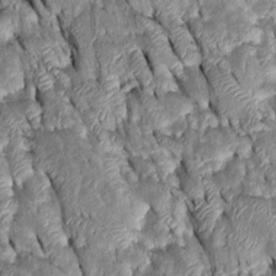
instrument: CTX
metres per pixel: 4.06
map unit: Htu
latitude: -0.4818
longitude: 148.9920
